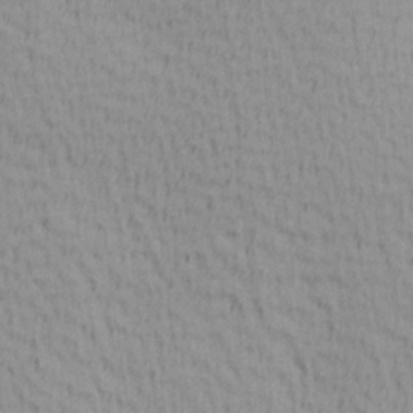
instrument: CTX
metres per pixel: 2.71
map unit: Hve
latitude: 1.5749
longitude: -124.5923
